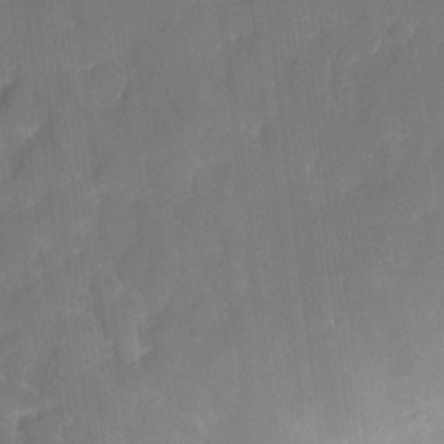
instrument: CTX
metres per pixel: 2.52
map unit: eHh
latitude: 5.0269
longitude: -68.5546
